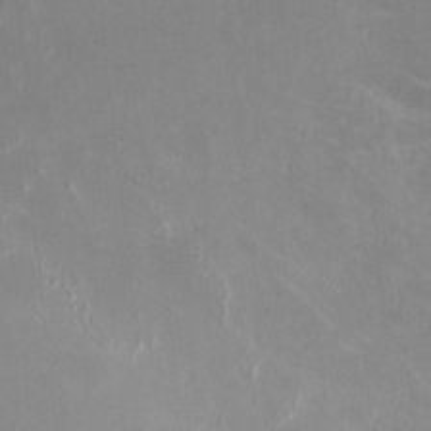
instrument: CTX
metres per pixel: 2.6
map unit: HNhu
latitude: -0.3685
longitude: -3.2159
